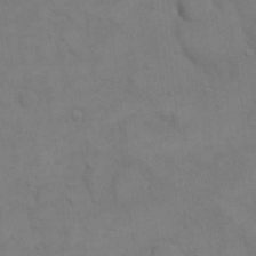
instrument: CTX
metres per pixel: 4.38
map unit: eHh
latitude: 16.9136
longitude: -66.1011
